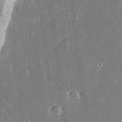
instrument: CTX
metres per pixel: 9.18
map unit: lAvf
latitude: 14.2901
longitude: -128.2333
